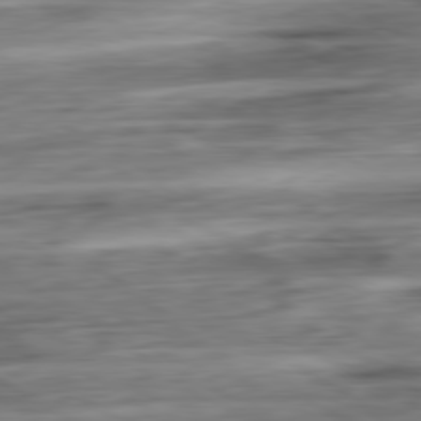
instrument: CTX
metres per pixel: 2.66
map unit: Ap
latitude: -80.9920
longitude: -68.4223
